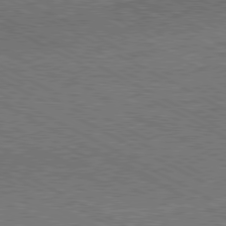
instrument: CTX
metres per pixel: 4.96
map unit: Hpe
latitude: -81.2187
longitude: 20.5762
